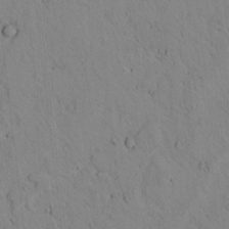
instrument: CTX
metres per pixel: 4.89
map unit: lAvf
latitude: 9.4238
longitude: 168.6896
